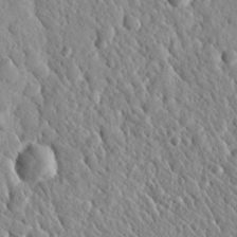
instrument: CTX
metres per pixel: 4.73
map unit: Nhu
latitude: 20.4034
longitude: -79.1026
